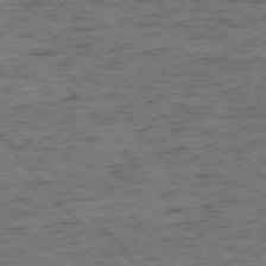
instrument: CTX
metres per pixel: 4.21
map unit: Ap
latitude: -75.5588
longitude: -90.0255
